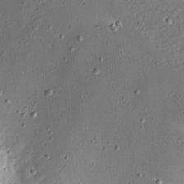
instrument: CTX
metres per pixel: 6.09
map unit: Aa
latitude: 12.8380
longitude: -139.7639
